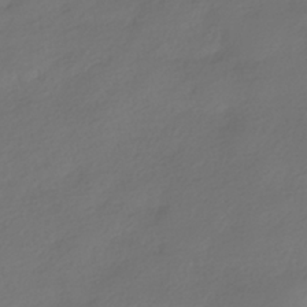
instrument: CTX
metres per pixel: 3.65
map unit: HNhu
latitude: -39.9178
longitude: 96.6897
